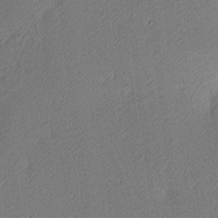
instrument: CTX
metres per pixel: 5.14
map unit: lAa
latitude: 3.4048
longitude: -116.2145
